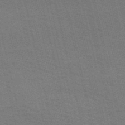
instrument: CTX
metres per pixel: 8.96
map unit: HNb
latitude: -52.0094
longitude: -44.5923
